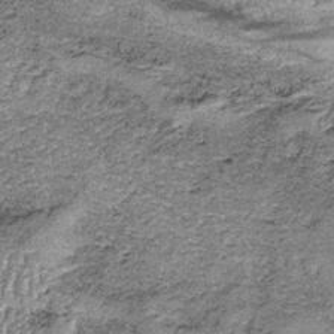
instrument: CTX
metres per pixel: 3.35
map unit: lHb
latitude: -37.4265
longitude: 66.8786
